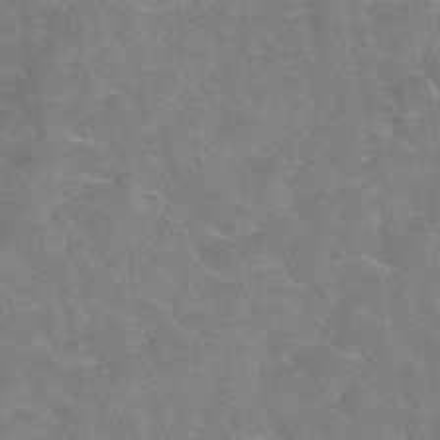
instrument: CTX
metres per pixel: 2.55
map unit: Hto
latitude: 35.0836
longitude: -52.8191
